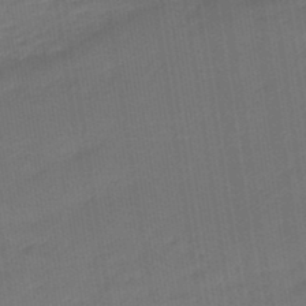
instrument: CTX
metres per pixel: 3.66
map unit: eHb
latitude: -47.3131
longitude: 88.0283
